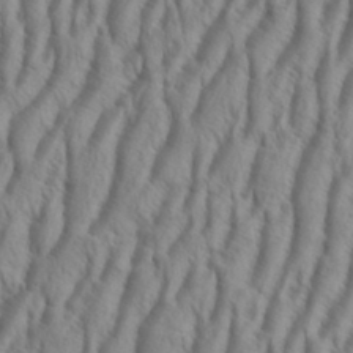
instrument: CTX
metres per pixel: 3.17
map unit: eHh
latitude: 34.4223
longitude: -138.3278
